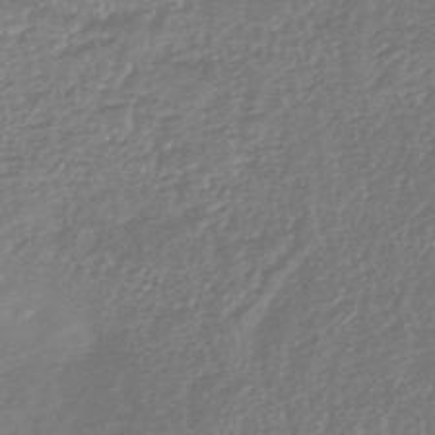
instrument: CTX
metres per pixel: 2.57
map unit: HNhu
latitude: -46.2928
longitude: 93.8233
